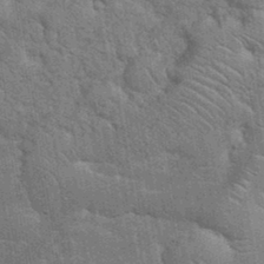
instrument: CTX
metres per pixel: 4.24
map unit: eHh
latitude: 35.6316
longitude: -65.5749
